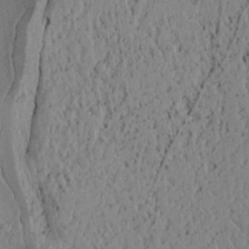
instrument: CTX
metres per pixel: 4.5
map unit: Htu
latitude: -3.1998
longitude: 167.7667
